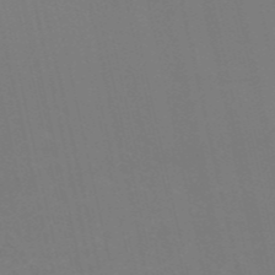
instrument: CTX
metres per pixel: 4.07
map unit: HNb
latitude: -54.2362
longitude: -35.2726
